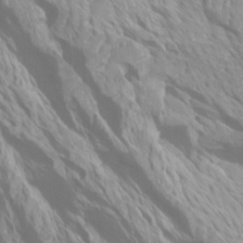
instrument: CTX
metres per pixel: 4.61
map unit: Htu
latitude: -4.4440
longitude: -73.4049
